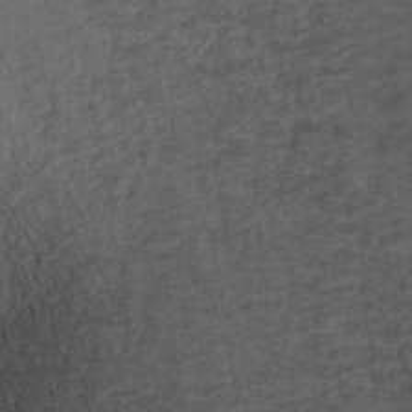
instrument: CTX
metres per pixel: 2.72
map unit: ANa
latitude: 39.2537
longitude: 22.8219
